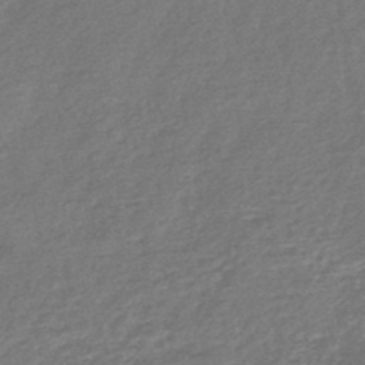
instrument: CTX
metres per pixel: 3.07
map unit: HNb
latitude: -49.1998
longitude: 58.3684
